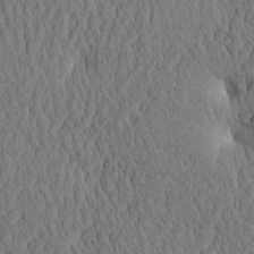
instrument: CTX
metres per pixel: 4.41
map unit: eHh
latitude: -3.2753
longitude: 15.0865
